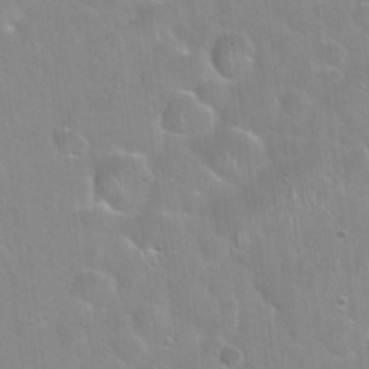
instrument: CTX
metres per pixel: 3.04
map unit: Hto
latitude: 22.5546
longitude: -52.4601
